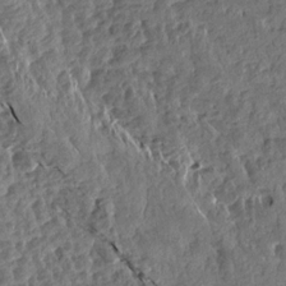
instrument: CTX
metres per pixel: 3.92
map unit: Aa
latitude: 13.7828
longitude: -144.7435
